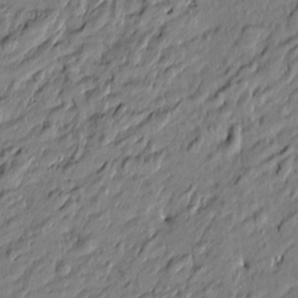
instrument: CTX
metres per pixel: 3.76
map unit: Htu
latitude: -6.5951
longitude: 177.8611
